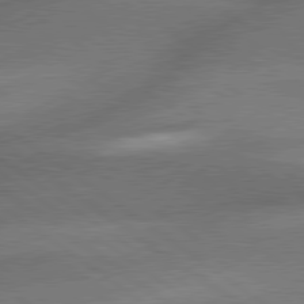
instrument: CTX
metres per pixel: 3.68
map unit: lApd
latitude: 79.6694
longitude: -153.2348
